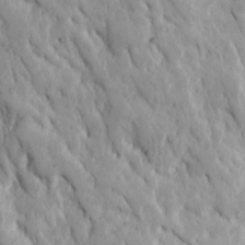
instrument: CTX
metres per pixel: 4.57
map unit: Ave
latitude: 23.0080
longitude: -134.7246
